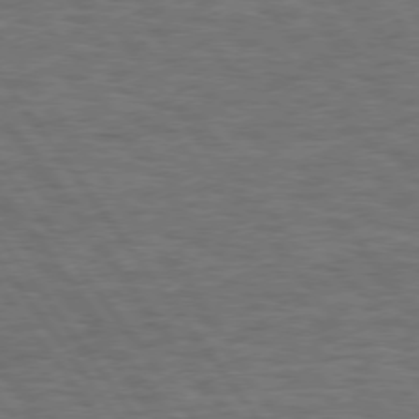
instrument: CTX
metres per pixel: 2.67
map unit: Hpe
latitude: 75.2726
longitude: -136.0444
